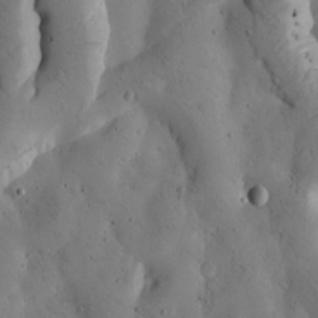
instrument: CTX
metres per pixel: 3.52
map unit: Htu
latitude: -2.8407
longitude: 168.8597
